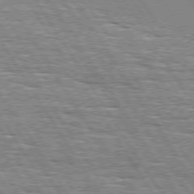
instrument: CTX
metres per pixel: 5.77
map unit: Hpe
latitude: 74.4412
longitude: -137.5938
